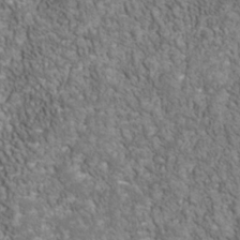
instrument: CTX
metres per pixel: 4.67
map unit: Nhu
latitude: -40.1795
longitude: -85.1403
